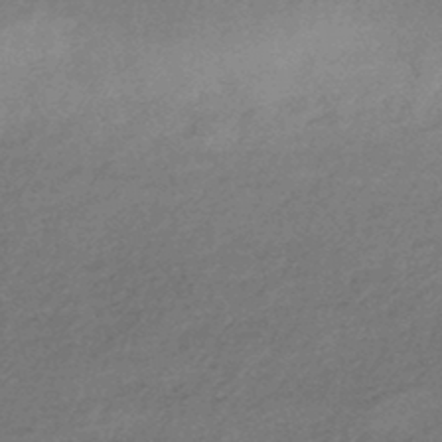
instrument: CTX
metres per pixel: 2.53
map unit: HNhu
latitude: -44.9731
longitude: 93.3699
